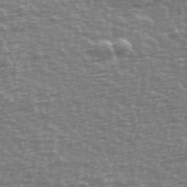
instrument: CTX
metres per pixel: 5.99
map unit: Ave
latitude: 40.1388
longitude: -114.0444
